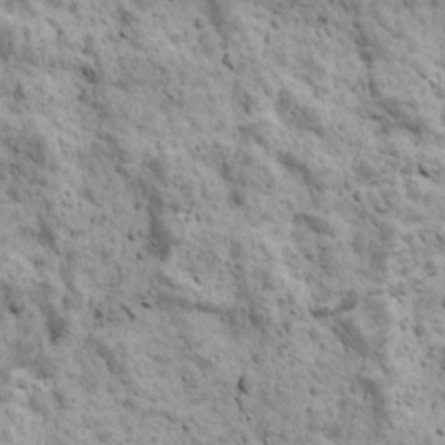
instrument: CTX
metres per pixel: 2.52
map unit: Ave
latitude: 17.6127
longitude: -134.2522
